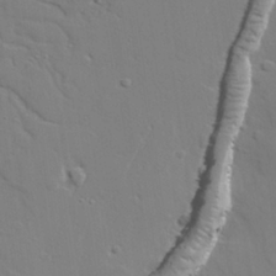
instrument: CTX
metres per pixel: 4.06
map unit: lAvf
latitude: 28.1767
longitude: -108.5545
